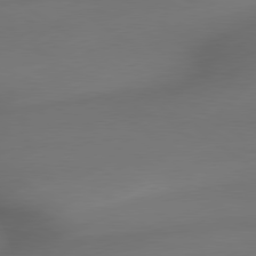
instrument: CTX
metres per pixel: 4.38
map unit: lApd
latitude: 79.3104
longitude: -174.3656
